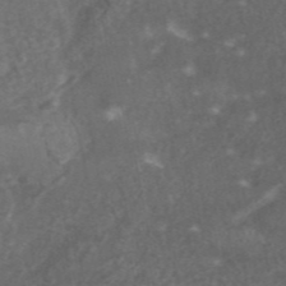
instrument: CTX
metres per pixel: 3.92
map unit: ANa
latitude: 45.6316
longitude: 27.0486
